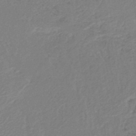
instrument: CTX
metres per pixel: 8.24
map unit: lHb
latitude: -45.2943
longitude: 56.9353
